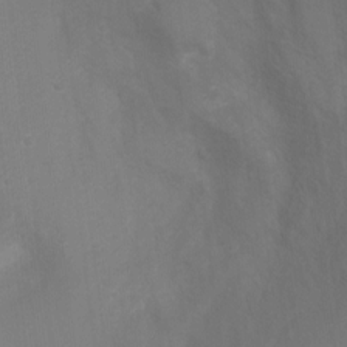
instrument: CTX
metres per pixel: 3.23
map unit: Ht
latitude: -3.3509
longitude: -28.1200
